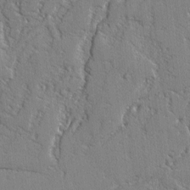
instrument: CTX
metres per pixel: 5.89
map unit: lAvf
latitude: -2.8030
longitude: -108.8002
